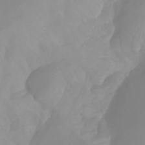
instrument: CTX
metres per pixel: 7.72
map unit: Aa
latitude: -13.5399
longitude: -59.1403
